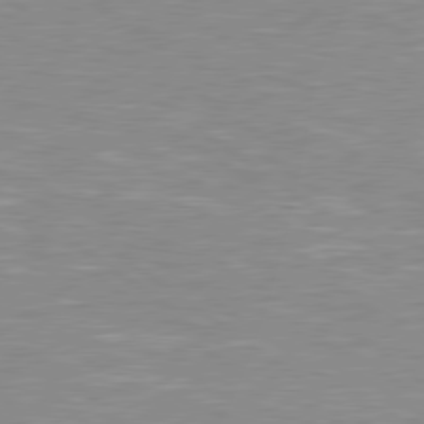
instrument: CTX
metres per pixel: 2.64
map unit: Hpe
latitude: 79.1214
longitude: -121.9150
